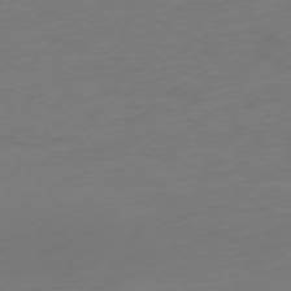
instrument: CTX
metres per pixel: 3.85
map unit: Hpe
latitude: -75.8801
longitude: -14.9892
